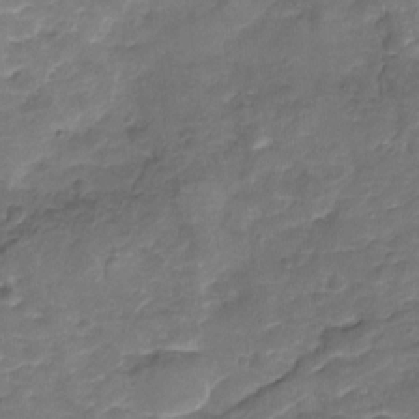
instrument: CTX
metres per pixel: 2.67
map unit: Nhu
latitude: -18.6330
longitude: -56.7435
